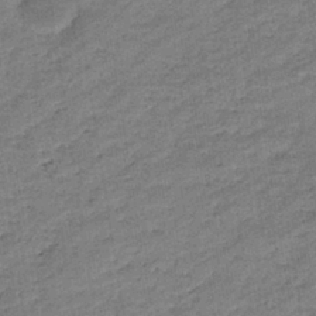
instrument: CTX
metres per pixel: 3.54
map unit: eHb
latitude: -37.0297
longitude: 77.9556
